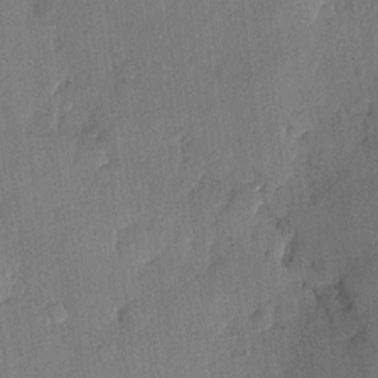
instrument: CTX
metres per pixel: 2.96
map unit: eHh
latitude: 4.4979
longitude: -74.6302
